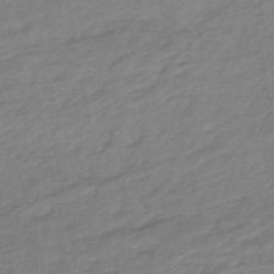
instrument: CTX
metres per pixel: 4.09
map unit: HNhu
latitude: -46.6140
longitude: 92.9731
